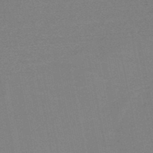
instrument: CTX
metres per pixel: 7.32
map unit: HNb
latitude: -49.3132
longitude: -48.5924
